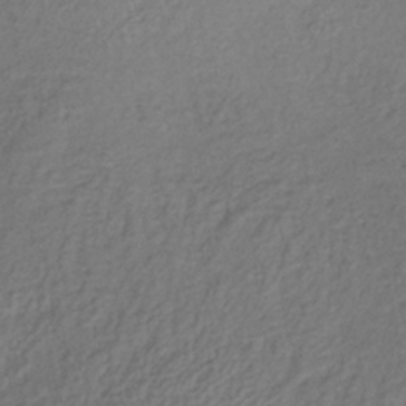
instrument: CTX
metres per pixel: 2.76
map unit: lHb
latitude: -35.6155
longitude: 66.4818
